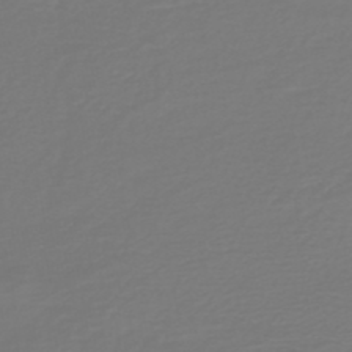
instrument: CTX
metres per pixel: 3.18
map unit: HNb
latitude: -46.9352
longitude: 54.3873
